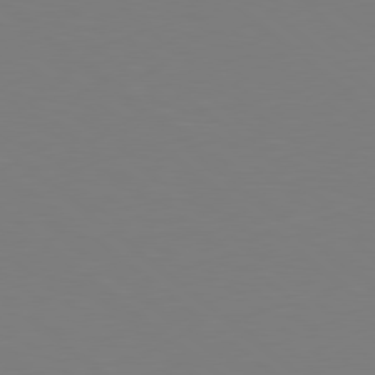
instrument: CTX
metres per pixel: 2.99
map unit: Hpe
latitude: 78.8947
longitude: -165.9150
